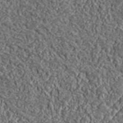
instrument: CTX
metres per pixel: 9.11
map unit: lHvf
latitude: 38.9514
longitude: -88.0444
